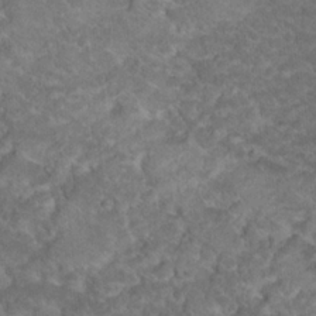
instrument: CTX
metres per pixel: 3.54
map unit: Hto
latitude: 19.1025
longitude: -35.3103
